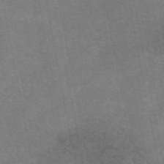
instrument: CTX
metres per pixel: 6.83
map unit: eAb
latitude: 47.1592
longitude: 105.2754
